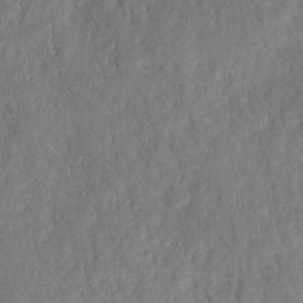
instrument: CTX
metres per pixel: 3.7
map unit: HNhu
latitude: -28.1606
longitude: 74.1417
